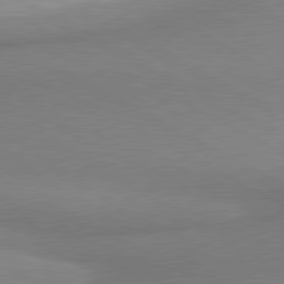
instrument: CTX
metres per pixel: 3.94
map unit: lApd
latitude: 80.2711
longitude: 167.5588
